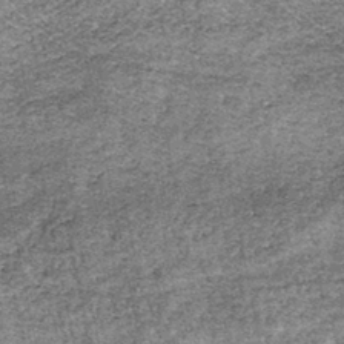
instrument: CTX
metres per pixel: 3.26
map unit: lHb
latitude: -39.8044
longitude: 65.3321
